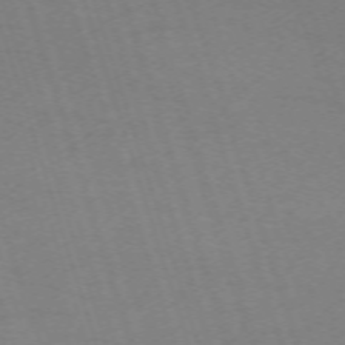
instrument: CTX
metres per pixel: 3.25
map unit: Nhu
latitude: -68.4062
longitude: 37.7099
